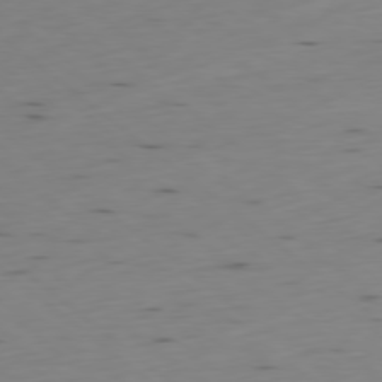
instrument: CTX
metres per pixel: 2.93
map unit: Ap
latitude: -78.8408
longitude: -92.6868
